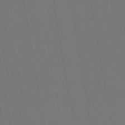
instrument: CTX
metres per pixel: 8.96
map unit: lHb
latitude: -47.6910
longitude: 73.3509
